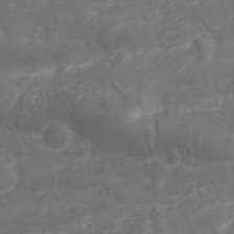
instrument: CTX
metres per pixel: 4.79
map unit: Nhu
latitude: 23.6127
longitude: -60.5734
